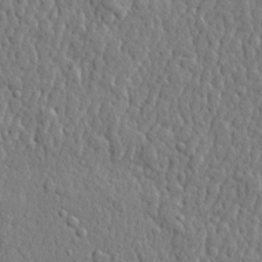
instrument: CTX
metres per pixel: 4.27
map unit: lHvf
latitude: 22.0633
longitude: 143.1431
